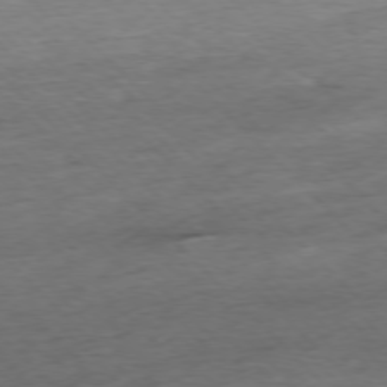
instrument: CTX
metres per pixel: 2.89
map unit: Ap
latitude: -76.8975
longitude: -97.7072
